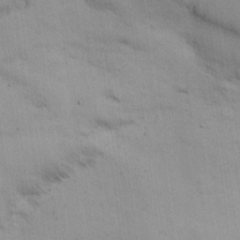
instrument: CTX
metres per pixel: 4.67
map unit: Nhu
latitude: 26.4601
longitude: -69.3293
